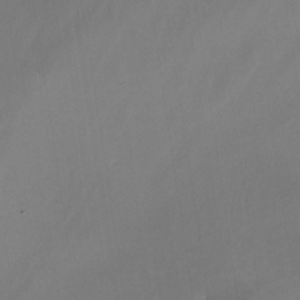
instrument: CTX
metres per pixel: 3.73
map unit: Nhe
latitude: -31.8611
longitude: -116.4412
